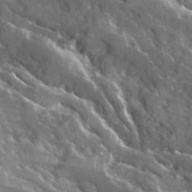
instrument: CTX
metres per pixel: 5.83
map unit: Ave
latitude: 18.1200
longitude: -130.2145
